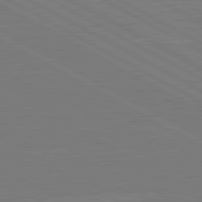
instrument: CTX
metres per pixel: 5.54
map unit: lApd
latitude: 80.6679
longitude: -126.8380
